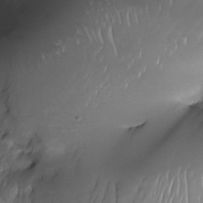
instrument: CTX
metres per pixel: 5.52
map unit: Nhe
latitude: -31.1053
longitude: -140.2144
